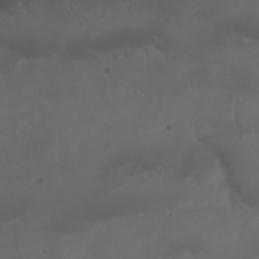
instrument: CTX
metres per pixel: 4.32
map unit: Nhu
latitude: 22.6679
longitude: -64.0255
